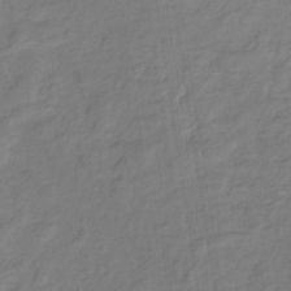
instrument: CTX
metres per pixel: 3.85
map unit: eHb
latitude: -33.1054
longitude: 73.3509
